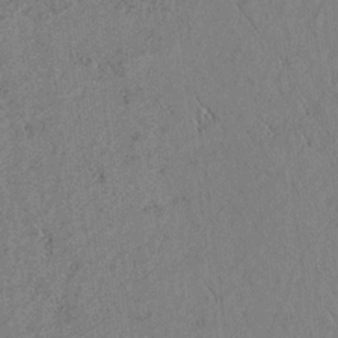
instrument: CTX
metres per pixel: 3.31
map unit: lAvf
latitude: 5.2159
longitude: 159.1809
